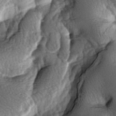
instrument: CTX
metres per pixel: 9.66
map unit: lAa
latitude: -6.4629
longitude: -125.9339
